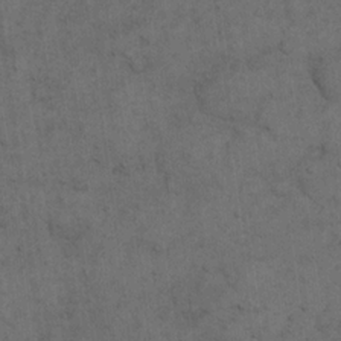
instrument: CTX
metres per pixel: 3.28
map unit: eHh
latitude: 19.0647
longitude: -63.5560
